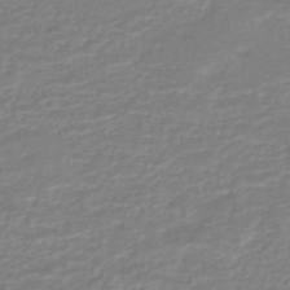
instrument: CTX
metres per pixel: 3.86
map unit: HNhu
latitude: -46.5573
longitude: 98.5196
